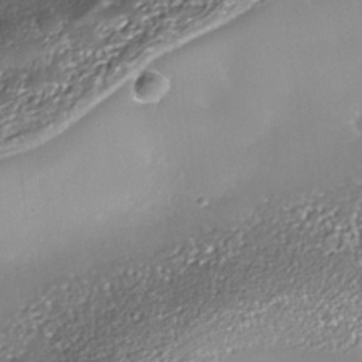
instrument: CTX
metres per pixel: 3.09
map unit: Nhe
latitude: -35.9556
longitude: -92.0444
